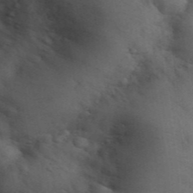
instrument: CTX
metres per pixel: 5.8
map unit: eHh
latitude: 31.9717
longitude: -66.5734
